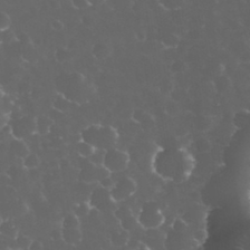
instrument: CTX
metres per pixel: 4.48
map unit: eHh
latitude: 33.3860
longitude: -63.0270
